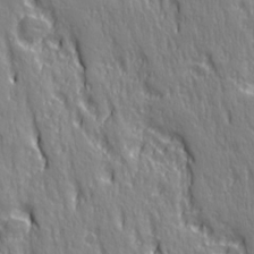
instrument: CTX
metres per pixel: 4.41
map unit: Ave
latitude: 22.0633
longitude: -135.2726
